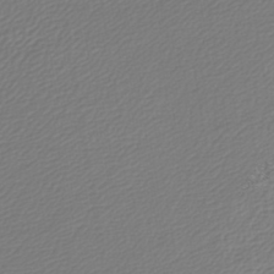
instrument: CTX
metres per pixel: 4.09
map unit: lHb
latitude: -42.4062
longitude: 65.8612
